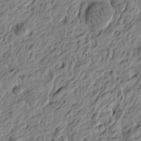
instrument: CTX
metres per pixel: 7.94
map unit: Htu
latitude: -3.6343
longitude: 179.0675
